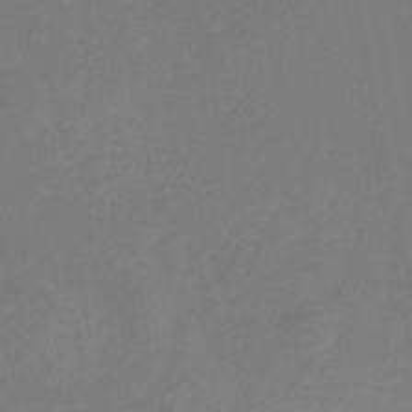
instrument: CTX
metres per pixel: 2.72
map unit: eHb
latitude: -29.6533
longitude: 66.0661
